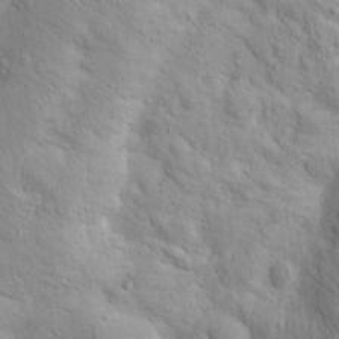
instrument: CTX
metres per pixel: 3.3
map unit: Hto
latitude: 17.3671
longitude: -53.0648
